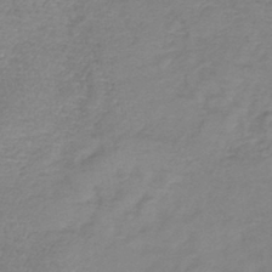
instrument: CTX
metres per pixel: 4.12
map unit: lHb
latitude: -41.1242
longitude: 74.0283
